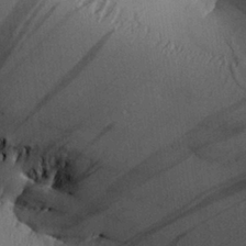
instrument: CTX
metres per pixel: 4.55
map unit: Aa
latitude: 26.5735
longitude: -134.0633
